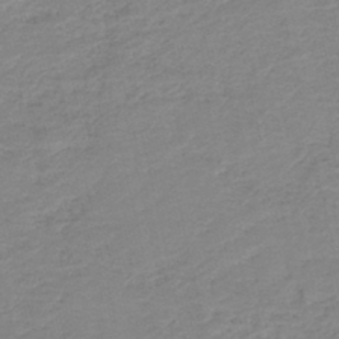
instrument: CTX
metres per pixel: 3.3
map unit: HNb
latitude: -40.2172
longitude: 50.0472
